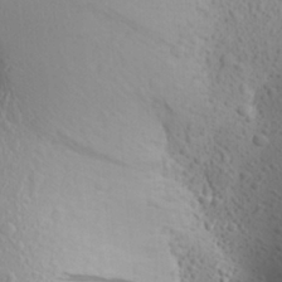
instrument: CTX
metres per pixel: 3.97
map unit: Aa
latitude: 25.2348
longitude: -146.6491
